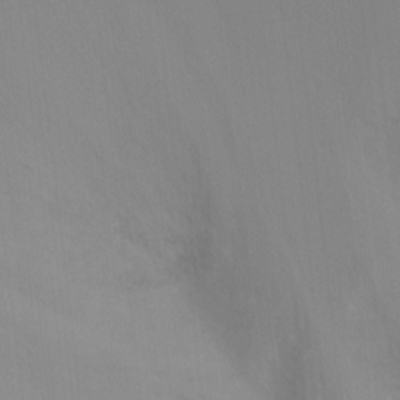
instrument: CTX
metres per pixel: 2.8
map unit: Ht
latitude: -4.4440
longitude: -27.5938
